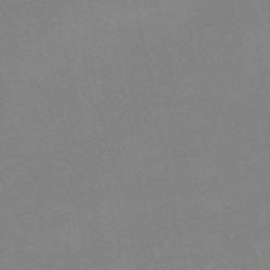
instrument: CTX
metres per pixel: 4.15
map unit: eHb
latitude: -48.8975
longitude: 77.0486
